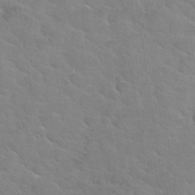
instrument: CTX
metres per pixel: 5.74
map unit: Hto
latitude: 34.8569
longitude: -51.4237
